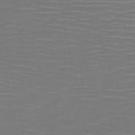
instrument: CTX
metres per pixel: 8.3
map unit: HNb
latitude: -51.1242
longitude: -46.8947
